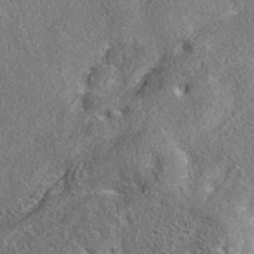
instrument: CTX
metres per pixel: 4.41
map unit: eAb
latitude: 36.7058
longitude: 112.7274
